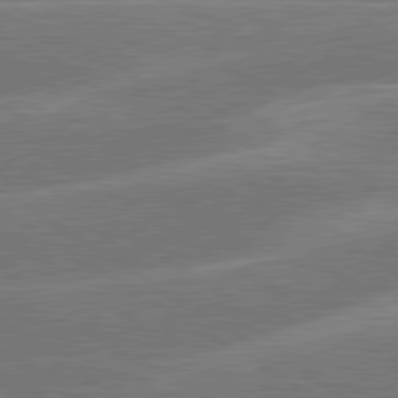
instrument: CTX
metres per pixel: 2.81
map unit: lApd
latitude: 79.9339
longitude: -130.7436
